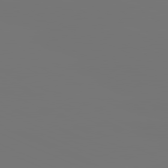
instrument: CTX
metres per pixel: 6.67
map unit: lApd
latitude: 81.2915
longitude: -152.9514
